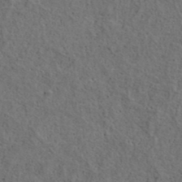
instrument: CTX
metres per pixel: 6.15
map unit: ANa
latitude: 39.4615
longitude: 22.5196
